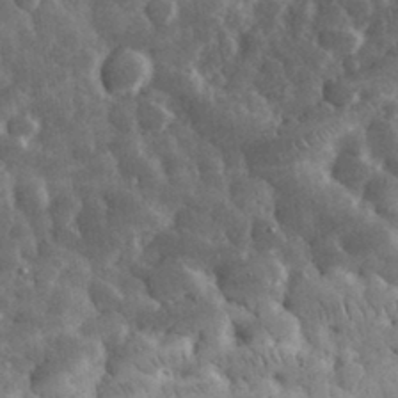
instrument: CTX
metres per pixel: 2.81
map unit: eHh
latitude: 32.4790
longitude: -69.8583
